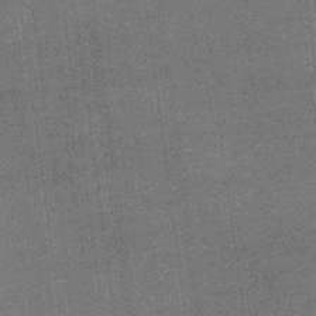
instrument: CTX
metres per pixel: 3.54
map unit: lHb
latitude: -40.0661
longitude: 69.7477
